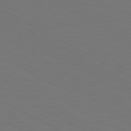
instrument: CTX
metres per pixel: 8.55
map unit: Hpe
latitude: 78.9136
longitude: -119.8772
